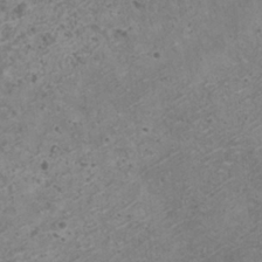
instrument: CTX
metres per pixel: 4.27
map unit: HNhu
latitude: -0.1039
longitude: 2.6140
